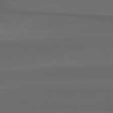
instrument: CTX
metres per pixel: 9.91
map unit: Hpe
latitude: 76.7435
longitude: -132.8569
